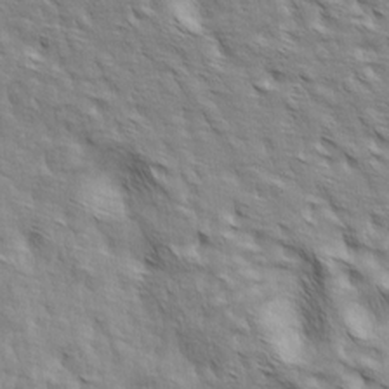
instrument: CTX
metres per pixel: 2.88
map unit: lAa
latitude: -4.4629
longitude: -121.7261
